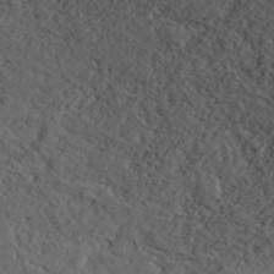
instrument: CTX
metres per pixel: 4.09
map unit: ANa
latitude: 43.1403
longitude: 54.2929
